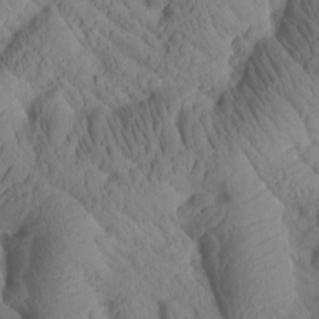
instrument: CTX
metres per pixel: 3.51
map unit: Htu
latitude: 1.4615
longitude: 176.1228
